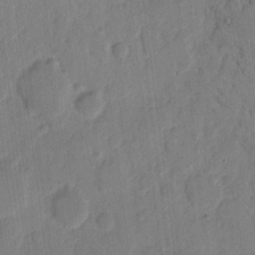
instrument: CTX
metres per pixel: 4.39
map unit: eHh
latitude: 9.5749
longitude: -65.0080
